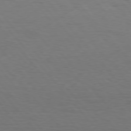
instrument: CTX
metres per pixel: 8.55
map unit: Hpe
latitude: 75.9150
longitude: -131.8962
